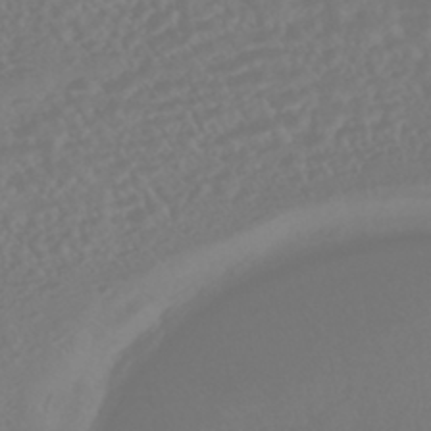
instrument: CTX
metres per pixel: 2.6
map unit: HNhu
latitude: -45.4265
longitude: 103.8233
